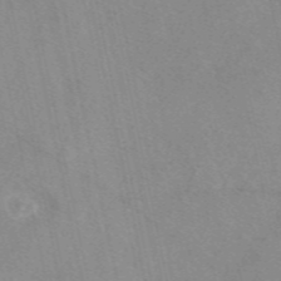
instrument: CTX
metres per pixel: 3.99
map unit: eAb
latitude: 48.3845
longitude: 111.1809
